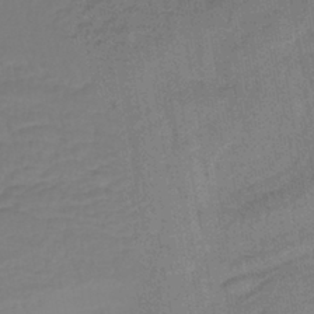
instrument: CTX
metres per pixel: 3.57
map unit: lHb
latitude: -42.2172
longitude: 60.6896
